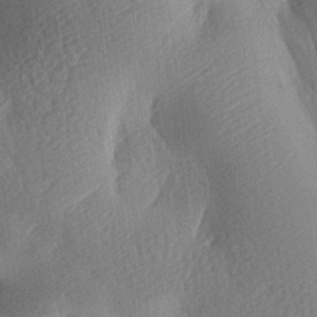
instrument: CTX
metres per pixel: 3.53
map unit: lAa
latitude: -8.6329
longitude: -127.6505
